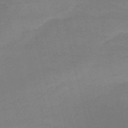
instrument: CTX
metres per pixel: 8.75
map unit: HNb
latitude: -51.0297
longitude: -41.6693
